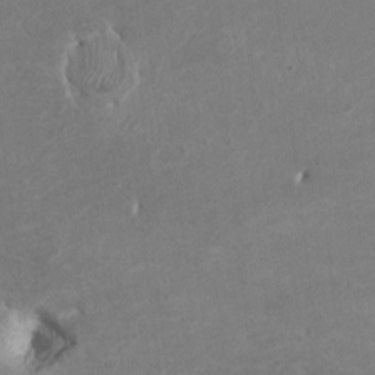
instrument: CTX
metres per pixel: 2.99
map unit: HNhu
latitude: 3.5938
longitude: -3.7827
